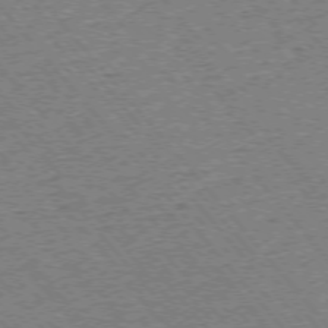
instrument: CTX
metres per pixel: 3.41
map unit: Ap
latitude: -75.4644
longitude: -86.5734
